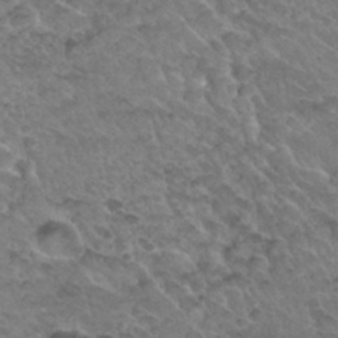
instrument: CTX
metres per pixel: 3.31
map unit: Hto
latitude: 33.1592
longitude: -47.8206
